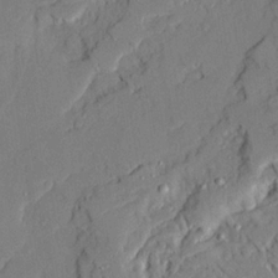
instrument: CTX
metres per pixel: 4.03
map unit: Ave
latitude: 22.3467
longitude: -129.4993
